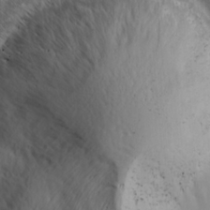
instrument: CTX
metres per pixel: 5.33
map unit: Ave
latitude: 9.4993
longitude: -105.4049
